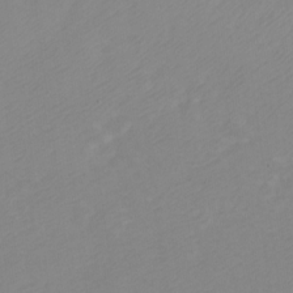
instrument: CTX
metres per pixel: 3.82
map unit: Nve
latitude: -21.7099
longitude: 106.3118
